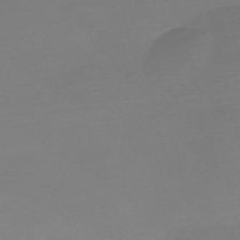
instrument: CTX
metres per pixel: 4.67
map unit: Nve
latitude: -57.3509
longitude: 62.6896
